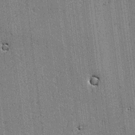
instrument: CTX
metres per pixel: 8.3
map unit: lAvf
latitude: -0.7086
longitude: -106.5924
